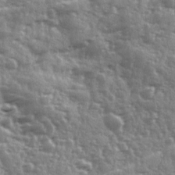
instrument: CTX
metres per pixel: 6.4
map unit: Ave
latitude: 12.3278
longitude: -103.1781
